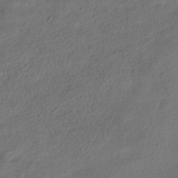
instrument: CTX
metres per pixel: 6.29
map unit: HNhu
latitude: -39.6533
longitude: 102.6896
